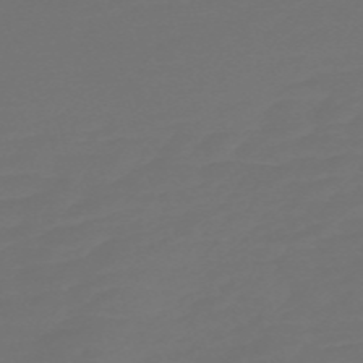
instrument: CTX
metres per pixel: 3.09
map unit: Nve
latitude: -59.0297
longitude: 56.7085
